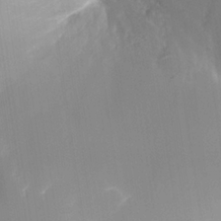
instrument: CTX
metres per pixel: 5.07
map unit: Nhe
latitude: -34.3495
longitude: -144.8002
